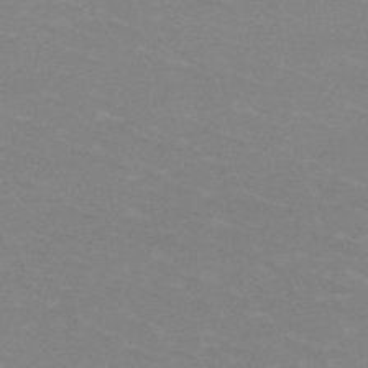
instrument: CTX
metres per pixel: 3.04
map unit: HNb
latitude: -47.8044
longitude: -46.5357
